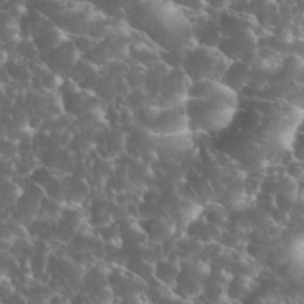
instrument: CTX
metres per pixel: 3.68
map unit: eHh
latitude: 34.4979
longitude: -64.8947
